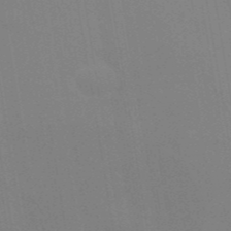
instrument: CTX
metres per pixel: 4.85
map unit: ANa
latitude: 42.9703
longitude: 27.9367
